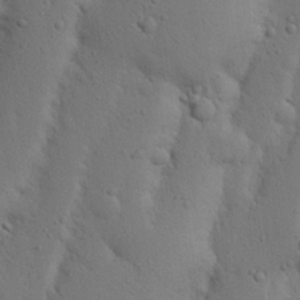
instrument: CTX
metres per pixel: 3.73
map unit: Nhu
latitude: 19.6316
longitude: -75.6316
